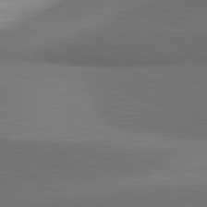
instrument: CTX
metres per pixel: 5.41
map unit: lApd
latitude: 81.6127
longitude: 153.4076
